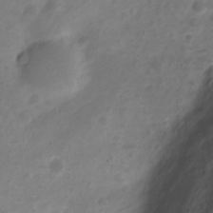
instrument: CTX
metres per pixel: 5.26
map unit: Nve
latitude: -20.7085
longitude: 108.0283
